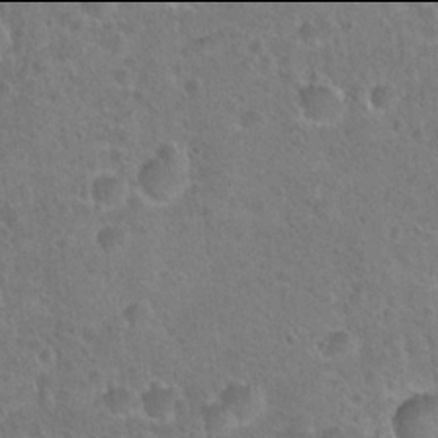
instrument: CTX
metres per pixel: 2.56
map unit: Hto
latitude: 21.9906
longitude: -48.7813
